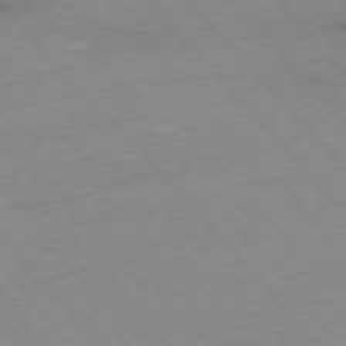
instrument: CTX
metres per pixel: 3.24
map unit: Ap
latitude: -76.6896
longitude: -90.2711
